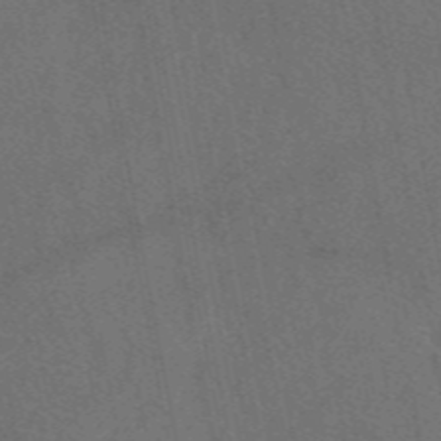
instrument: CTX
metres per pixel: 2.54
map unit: eAb
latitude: 47.9339
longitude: 111.6910
